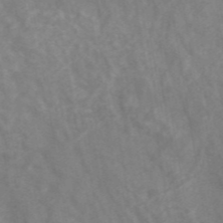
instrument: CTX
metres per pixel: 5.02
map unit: ANa
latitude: 45.6694
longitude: 26.8596
